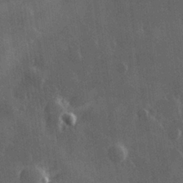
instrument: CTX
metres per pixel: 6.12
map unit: Hve
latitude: 27.4615
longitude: 147.5777
